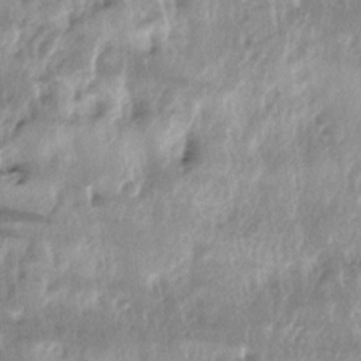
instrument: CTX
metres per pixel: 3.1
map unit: lAa
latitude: -4.8597
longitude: -125.5560
